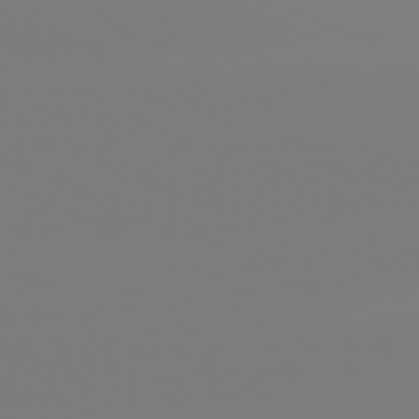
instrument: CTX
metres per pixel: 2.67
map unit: lApd
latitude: 81.6883
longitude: -159.9906
